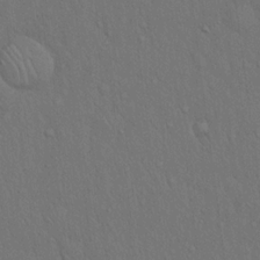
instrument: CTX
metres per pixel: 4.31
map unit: Hto
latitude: 16.7435
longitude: -57.8961
